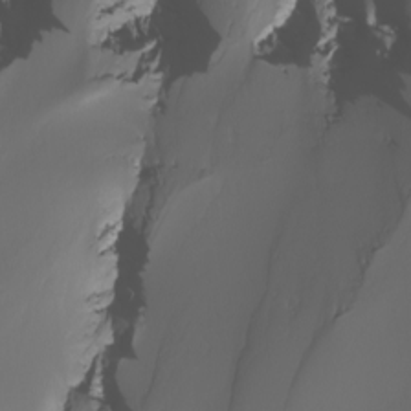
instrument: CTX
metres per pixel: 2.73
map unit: Nhu
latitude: -7.9745
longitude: -93.3670
